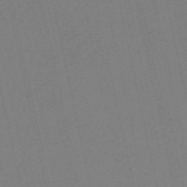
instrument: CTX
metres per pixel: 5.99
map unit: Nve
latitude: -57.7666
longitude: 50.4251
